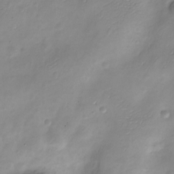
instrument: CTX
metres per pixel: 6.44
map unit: Nve
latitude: -21.8611
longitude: 107.1054
